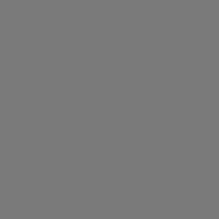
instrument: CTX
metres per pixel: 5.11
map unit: Hpe
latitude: 76.7435
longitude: -136.9892
